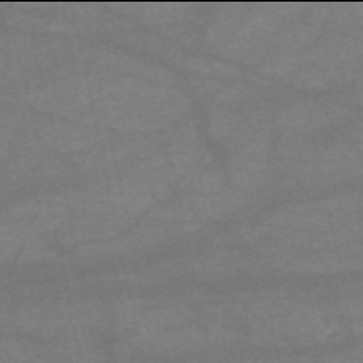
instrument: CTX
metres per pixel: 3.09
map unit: HNb
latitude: -54.0094
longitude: -41.4426
